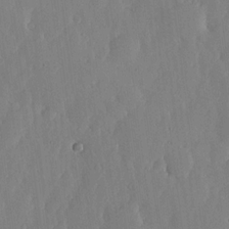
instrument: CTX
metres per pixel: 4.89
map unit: lHvf
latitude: 17.5560
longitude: -114.9135
